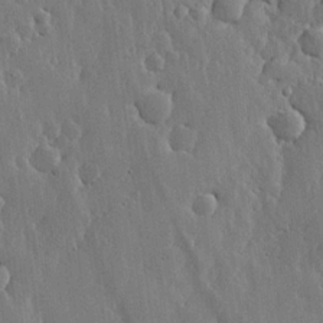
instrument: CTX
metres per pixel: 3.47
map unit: lHvf
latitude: 19.3670
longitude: -115.9528
